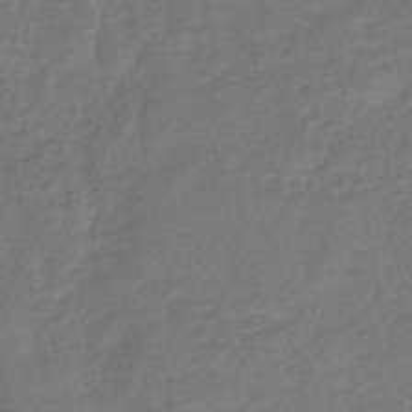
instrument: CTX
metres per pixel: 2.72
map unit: eHb
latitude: -41.7477
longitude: 82.6518
